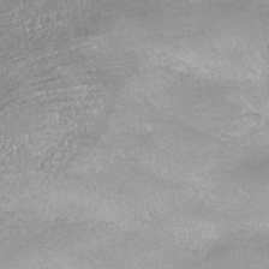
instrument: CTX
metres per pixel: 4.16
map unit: ANa
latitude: -37.4454
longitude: 95.3131
